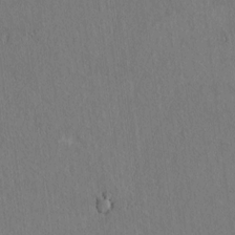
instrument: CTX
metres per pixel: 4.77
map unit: Htu
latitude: 3.8772
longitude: 150.2928
